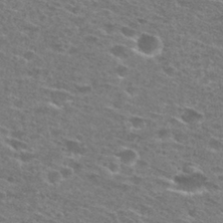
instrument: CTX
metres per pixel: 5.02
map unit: Hto
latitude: 27.8583
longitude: -46.9892
